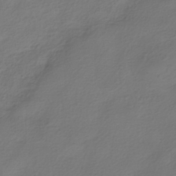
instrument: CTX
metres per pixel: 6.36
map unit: HNhu
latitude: -39.9367
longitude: 103.7289
